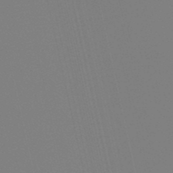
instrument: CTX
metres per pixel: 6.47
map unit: lHb
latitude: -49.2943
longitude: 76.0472
